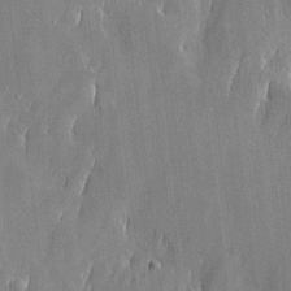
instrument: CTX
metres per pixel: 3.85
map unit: Htu
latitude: -6.6518
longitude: 175.7288
